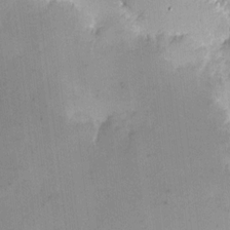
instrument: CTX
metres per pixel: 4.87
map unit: eHh
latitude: 11.1214
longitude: -68.2145
